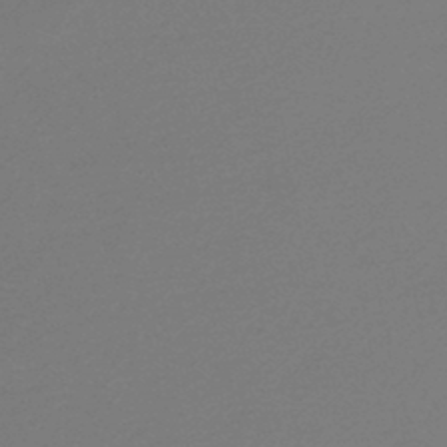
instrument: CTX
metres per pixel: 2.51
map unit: HNb
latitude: -47.1998
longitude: 57.0297
